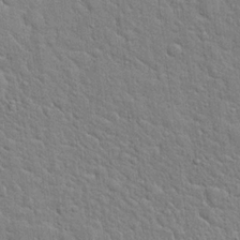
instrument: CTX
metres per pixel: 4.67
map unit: Hto
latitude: 17.9339
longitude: -52.0444
